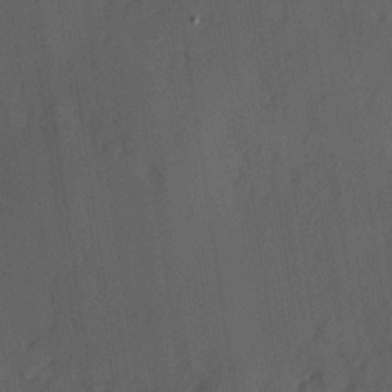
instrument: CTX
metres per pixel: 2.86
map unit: Hve
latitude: 12.9514
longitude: -89.8206
